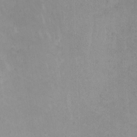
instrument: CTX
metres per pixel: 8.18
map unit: Ht
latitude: 3.3104
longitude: -35.0080
